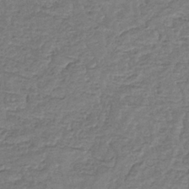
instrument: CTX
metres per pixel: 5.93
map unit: eHb
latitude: -34.7463
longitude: 77.3321
